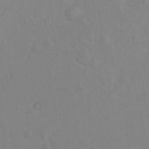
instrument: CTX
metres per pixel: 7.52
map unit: Nhu
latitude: 10.5924
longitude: -25.9339
